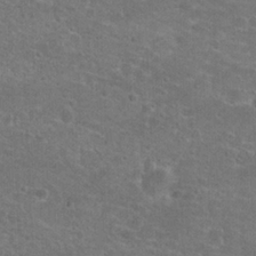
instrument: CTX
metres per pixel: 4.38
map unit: Hto
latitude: 21.4616
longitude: -43.8206
